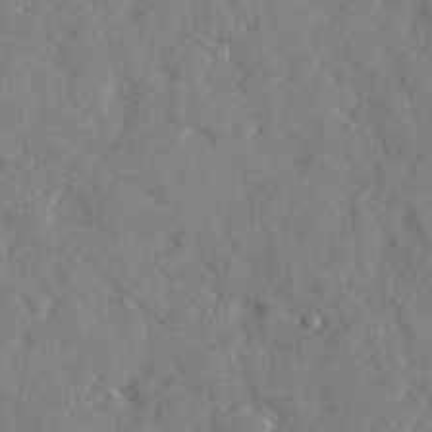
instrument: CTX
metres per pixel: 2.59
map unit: lHvf
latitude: 24.8946
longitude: 142.7841
